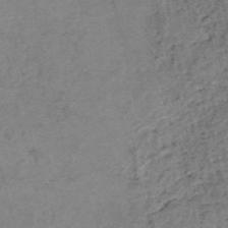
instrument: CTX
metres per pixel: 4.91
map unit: HNb
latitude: -53.9745
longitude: -47.3482
